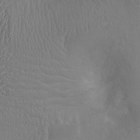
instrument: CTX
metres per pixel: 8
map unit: Ht
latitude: -2.2739
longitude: -16.3656
